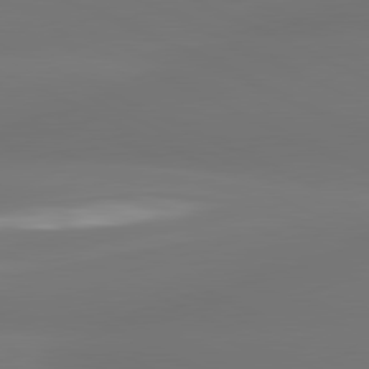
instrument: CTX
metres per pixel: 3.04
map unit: lApd
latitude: 81.2726
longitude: -164.9703
